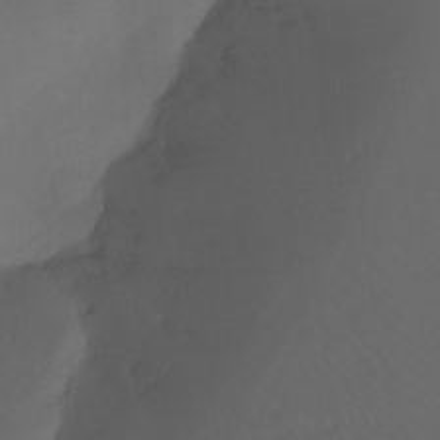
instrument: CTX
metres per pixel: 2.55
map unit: Ht
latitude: -7.8422
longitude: -30.2712
